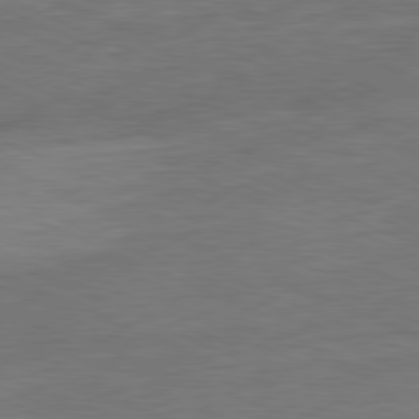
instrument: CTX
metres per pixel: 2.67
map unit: Ap
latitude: -81.5966
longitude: -84.1578
